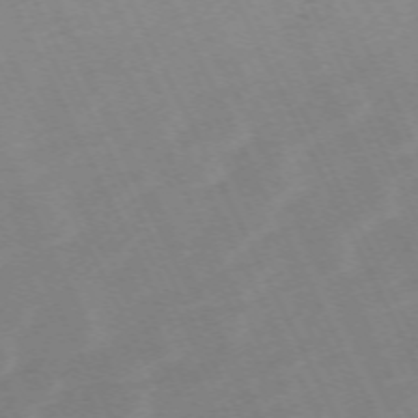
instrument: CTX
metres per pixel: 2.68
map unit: Hpe
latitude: -70.4629
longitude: 16.1417
